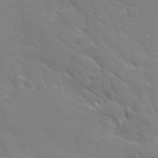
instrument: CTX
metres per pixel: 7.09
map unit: lHvf
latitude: 24.5545
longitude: 141.1053
